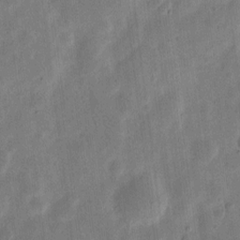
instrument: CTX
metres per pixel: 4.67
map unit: eHh
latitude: 7.7639
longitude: -71.1781
